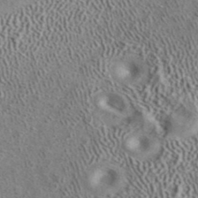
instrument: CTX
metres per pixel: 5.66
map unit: ANa
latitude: 40.6679
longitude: 17.6344
